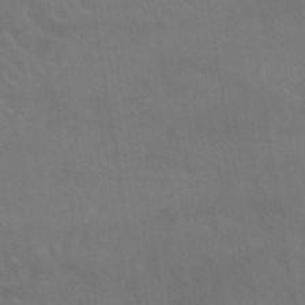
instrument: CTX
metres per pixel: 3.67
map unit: lHb
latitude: -40.6329
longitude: 66.5574
